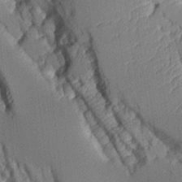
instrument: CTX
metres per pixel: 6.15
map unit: Aa
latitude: 10.5168
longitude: -127.7261
